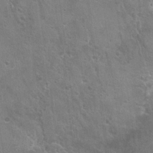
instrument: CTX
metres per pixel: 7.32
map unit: Hto
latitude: 21.7639
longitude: -43.2726
